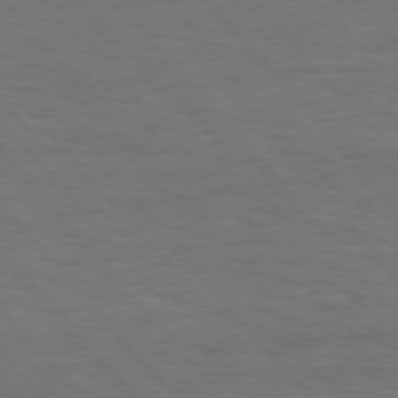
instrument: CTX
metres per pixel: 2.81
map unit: Hpe
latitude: 75.8961
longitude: -137.8961
